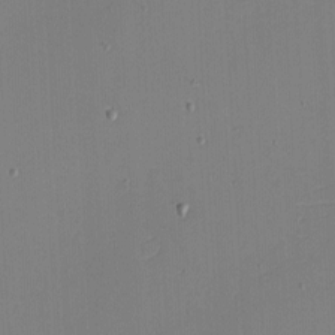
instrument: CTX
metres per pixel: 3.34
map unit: eHh
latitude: -3.3320
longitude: -79.9528
